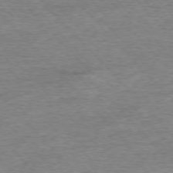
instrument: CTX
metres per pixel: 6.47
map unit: Ap
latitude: -76.7652
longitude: -97.2348
